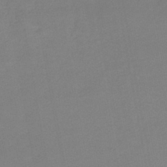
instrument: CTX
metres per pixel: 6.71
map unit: lHb
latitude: -44.8786
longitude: 61.0675
